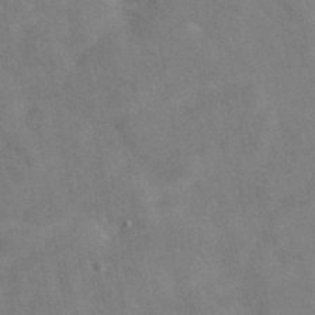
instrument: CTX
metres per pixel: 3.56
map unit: eAb
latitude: 34.7057
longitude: 111.2565
